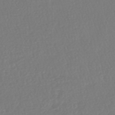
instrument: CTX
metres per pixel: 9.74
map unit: HNhu
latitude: -48.4062
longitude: 101.8422
